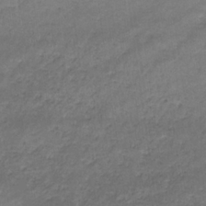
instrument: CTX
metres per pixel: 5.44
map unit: eHb
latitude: -32.9542
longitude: 68.5762
